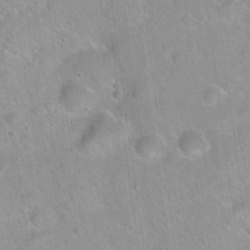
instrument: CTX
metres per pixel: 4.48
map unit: Hto
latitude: 20.9703
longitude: -52.6491
